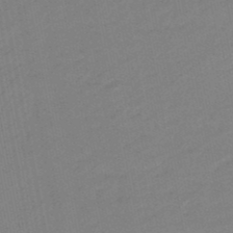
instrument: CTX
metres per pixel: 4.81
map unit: eHb
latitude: -48.2173
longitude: 85.8422
